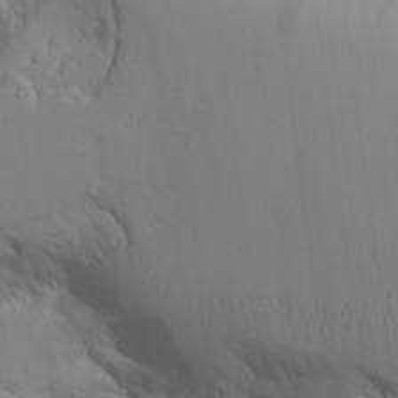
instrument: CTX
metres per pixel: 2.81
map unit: Aa
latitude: 21.0837
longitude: -124.3656
